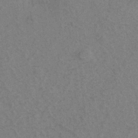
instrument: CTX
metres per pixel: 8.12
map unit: eHh
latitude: -39.5966
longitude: -27.0459
